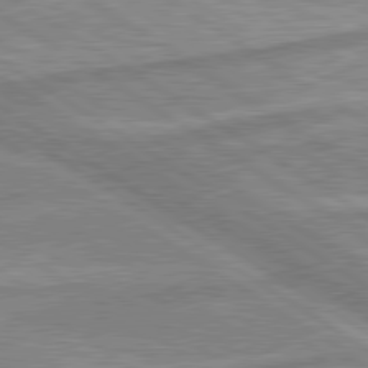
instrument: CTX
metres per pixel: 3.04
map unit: lApd
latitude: 80.1578
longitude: -176.8002
